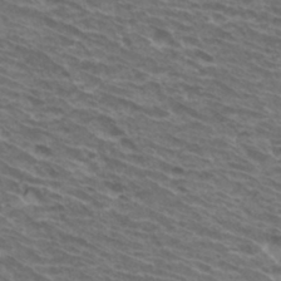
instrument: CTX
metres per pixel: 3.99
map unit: Hto
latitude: 33.4804
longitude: -41.3481
